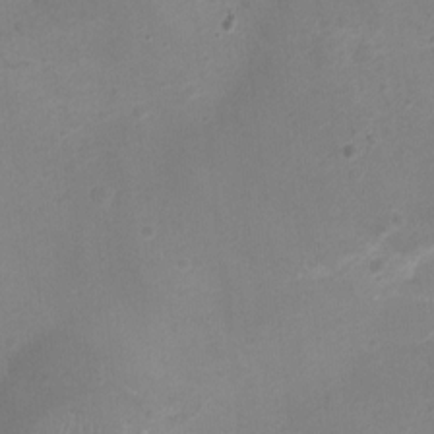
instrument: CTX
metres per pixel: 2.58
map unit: Ht
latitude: -4.1416
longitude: -19.2726
